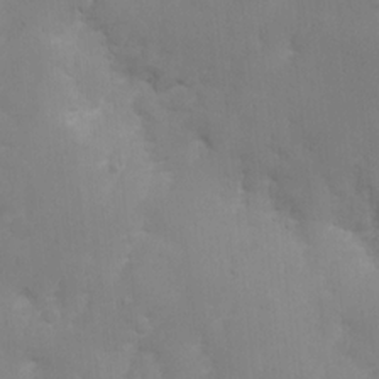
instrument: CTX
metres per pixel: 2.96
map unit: Nhe
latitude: -1.5777
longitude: -58.8947
